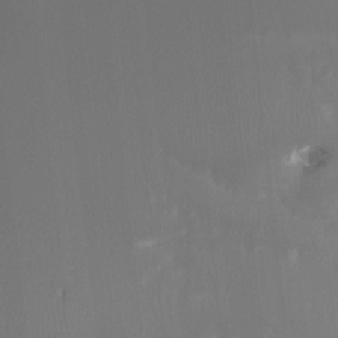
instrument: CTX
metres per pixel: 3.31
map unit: Htu
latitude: -6.9730
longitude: -48.5546
